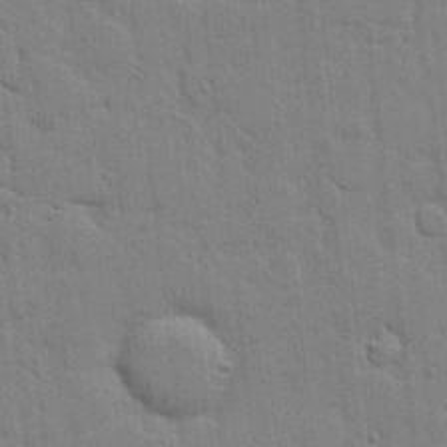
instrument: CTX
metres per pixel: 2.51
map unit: lHvf
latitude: 17.3293
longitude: -113.3104
